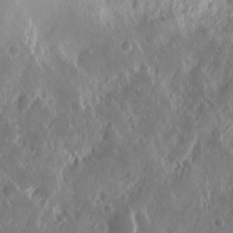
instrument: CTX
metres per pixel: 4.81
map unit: eHh
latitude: 13.2915
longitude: -72.8380
